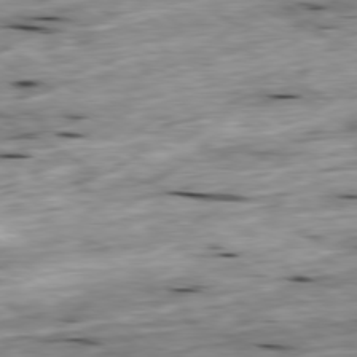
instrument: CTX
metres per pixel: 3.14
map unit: Ap
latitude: -79.6721
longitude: -89.5749
